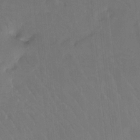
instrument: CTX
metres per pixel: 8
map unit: Htu
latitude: -13.6722
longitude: -46.4979
